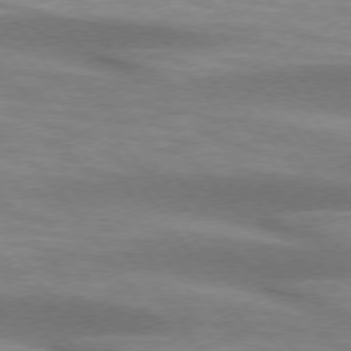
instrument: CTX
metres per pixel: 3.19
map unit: lApd
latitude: 74.4412
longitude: -50.0822
